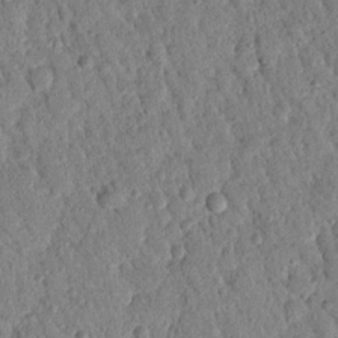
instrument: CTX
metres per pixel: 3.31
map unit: Nhu
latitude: 21.4049
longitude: -78.1767
